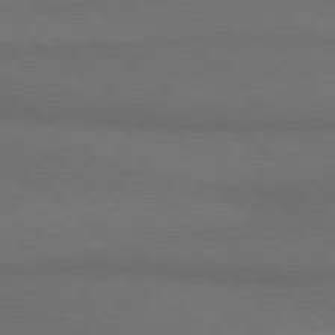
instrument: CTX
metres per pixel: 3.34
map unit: lApd
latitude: 80.7813
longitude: 161.5777
